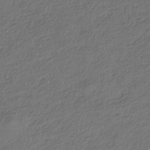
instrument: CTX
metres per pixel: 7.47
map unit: HNhu
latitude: -41.5210
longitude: 107.0298
